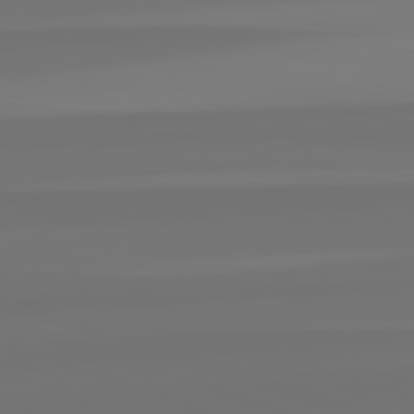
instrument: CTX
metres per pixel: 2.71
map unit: lApd
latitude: 82.7624
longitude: 171.7856
